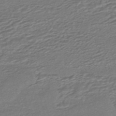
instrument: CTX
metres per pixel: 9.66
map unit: HNhu
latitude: -45.5588
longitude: 105.2565
